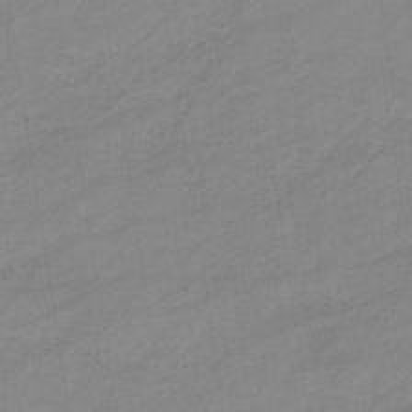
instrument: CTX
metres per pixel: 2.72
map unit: eHb
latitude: -34.4440
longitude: 72.8219
